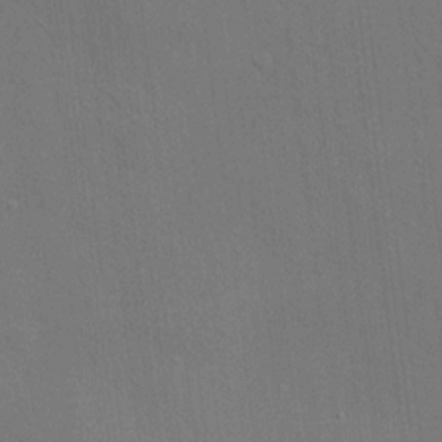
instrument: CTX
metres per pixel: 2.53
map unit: HNhu
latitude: 12.8002
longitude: 9.7855
